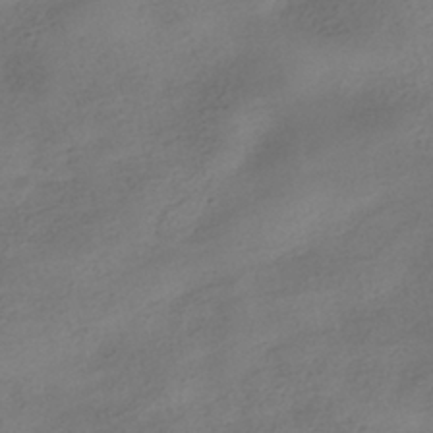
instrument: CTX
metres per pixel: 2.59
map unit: HNhu
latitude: -40.5196
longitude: 98.6896
